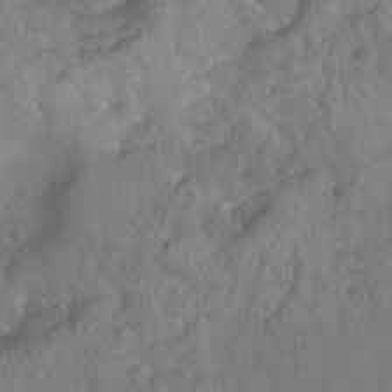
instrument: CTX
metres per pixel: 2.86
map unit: Hto
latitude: -3.1053
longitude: -34.3089
